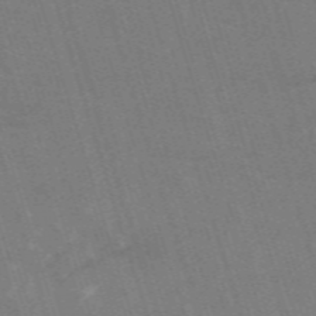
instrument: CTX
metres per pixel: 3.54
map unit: HNb
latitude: -53.5966
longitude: -42.7057
